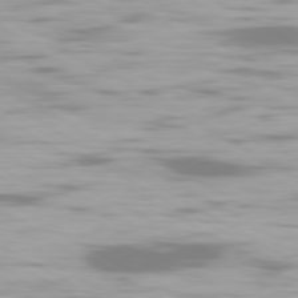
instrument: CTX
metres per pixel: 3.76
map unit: Ap
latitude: -80.3495
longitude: -60.2900
